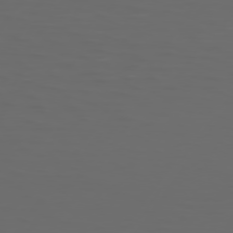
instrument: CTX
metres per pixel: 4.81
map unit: Hpe
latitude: 75.1970
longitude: -125.6693
